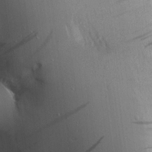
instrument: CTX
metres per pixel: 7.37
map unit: Aa
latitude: 19.8394
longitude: -147.0459
